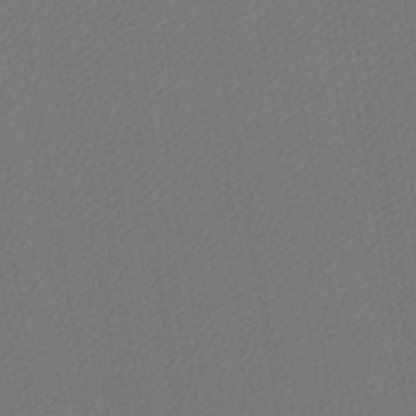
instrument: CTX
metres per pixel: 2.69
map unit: lHb
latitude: -43.0675
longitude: 68.1038
